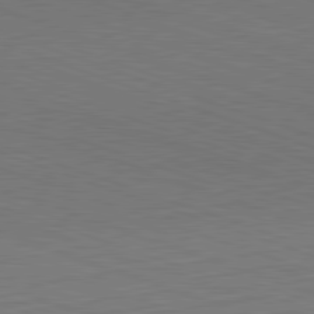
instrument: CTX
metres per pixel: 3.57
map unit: Hpe
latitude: -82.5763
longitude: 14.0661
